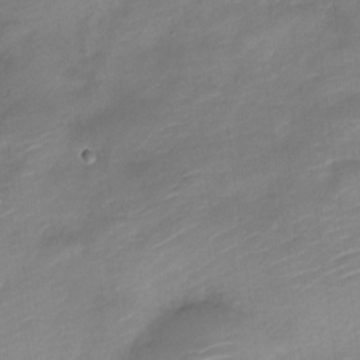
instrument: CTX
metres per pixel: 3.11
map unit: Nve
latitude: -18.3873
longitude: 107.9367
